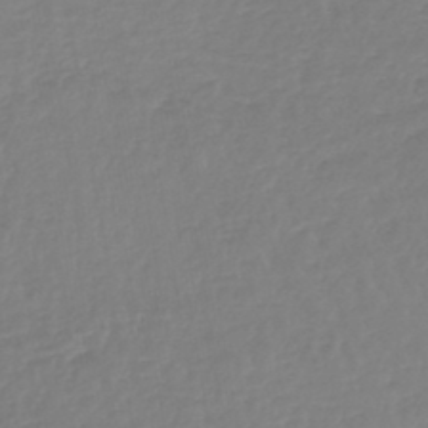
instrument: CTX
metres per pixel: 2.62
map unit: lHb
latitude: -44.8030
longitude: 70.7652
